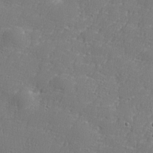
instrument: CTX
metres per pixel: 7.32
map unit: lHvf
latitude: 24.4412
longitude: 141.4832
